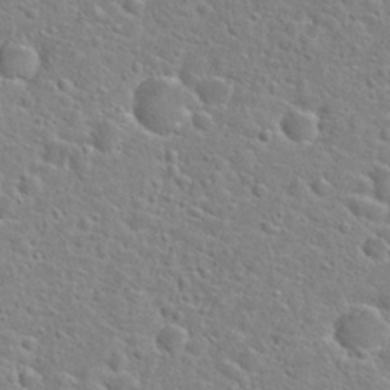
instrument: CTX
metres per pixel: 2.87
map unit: Hto
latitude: 25.0647
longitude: -47.9906
